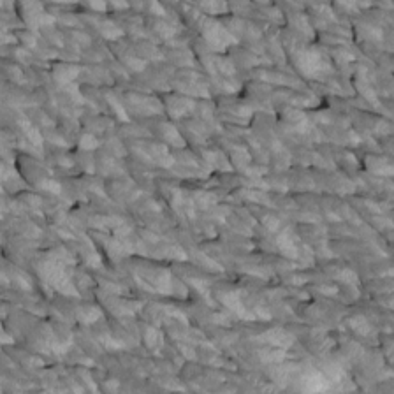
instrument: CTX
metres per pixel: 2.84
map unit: Htu
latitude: 1.2726
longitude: 145.4643
